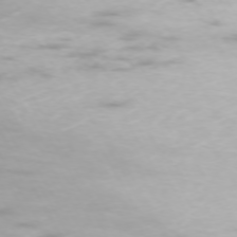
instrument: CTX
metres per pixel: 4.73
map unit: Hpe
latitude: -73.5777
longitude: 3.6910
